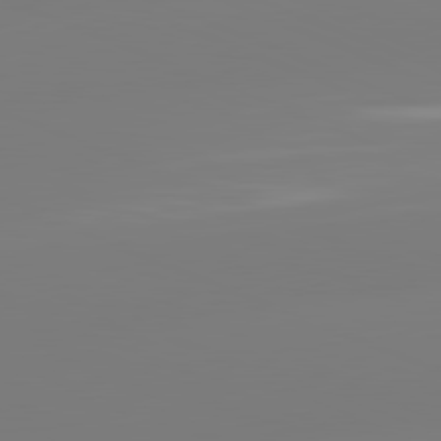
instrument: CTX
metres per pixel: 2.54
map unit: lApd
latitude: 81.5371
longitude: -159.7072
